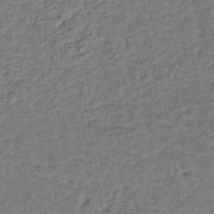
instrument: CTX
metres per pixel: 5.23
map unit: lHb
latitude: -39.0109
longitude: 62.7085
